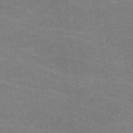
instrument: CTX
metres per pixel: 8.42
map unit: lHvf
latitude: -11.7667
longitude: -103.8961
